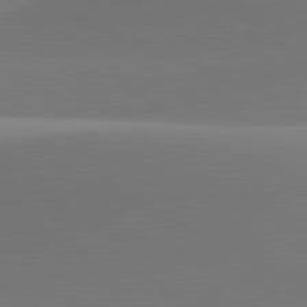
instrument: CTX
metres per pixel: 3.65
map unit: lApd
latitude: 81.4993
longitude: 142.1416
